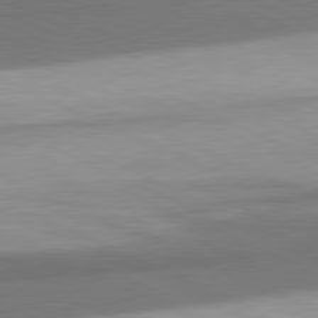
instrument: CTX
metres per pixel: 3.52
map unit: lApd
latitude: 81.6505
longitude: 175.1620
